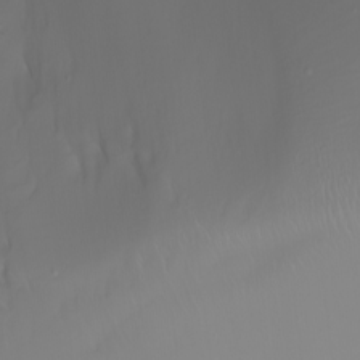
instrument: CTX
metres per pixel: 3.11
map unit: Aa
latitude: -6.7085
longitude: -85.8583
